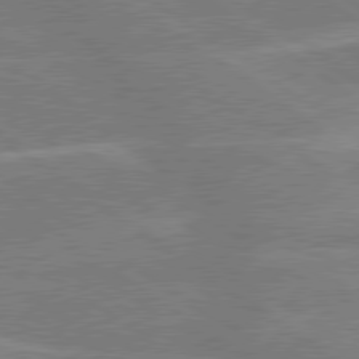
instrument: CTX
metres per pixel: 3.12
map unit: lApd
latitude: 79.5938
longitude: -121.6883
